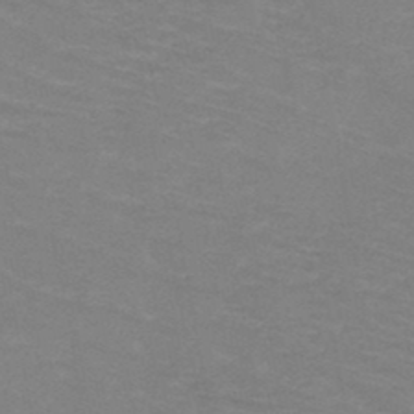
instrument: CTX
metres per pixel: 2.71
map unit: HNb
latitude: -47.8422
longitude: -46.5546
